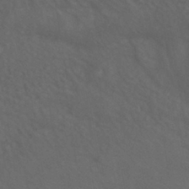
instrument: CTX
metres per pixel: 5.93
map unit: HNhu
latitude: -41.2187
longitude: 101.1053
